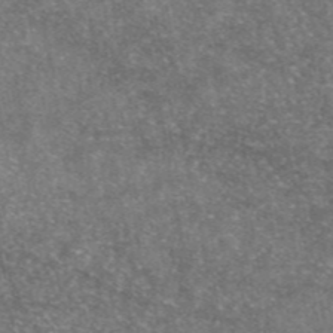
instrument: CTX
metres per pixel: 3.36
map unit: eAb
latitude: 46.4601
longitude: 123.5777
